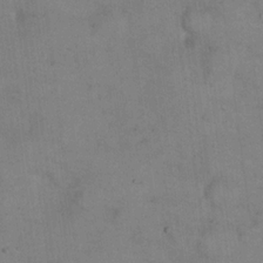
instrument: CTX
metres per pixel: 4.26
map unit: eHh
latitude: 22.1578
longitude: -60.2711
